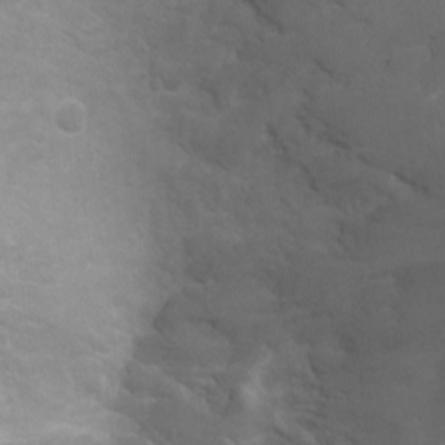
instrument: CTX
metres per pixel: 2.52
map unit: Ht
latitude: -0.6519
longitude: -16.6302
